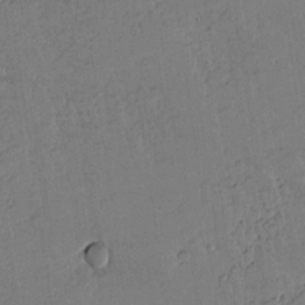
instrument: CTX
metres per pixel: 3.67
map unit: lAvf
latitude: 14.1389
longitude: -127.5371
